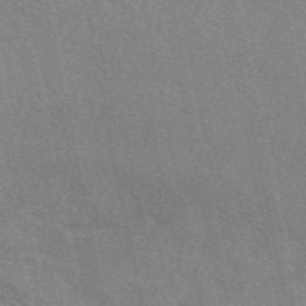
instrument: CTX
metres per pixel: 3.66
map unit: eAb
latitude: 50.6301
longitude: 116.5573
